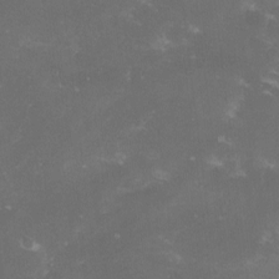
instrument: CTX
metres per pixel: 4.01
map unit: lHvf
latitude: -13.2943
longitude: -99.2914
